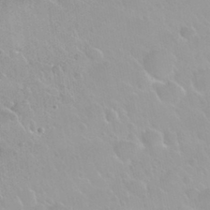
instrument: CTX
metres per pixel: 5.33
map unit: Nhu
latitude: 30.1200
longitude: -55.3104
